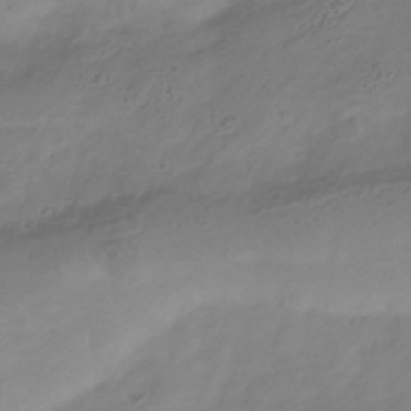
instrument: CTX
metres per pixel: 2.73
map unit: Hve
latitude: -35.4076
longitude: 88.9541
